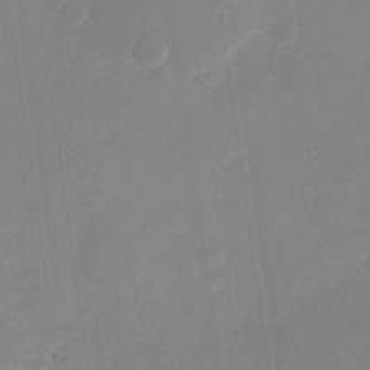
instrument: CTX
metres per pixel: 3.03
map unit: Nhu
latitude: -28.7085
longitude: -65.8394
